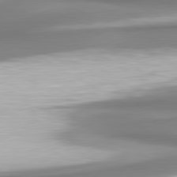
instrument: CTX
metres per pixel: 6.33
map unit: lApd
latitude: 80.4223
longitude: 179.0297
